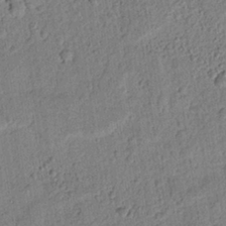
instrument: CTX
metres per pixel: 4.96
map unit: lAvf
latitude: 8.6302
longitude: 165.1998
